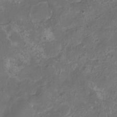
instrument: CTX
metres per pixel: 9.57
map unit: eHh
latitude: -6.5762
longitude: -77.7449
